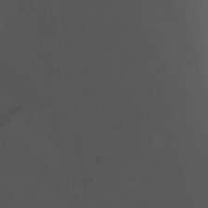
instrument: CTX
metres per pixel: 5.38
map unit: Nhu
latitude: -11.5210
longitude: -34.0633
